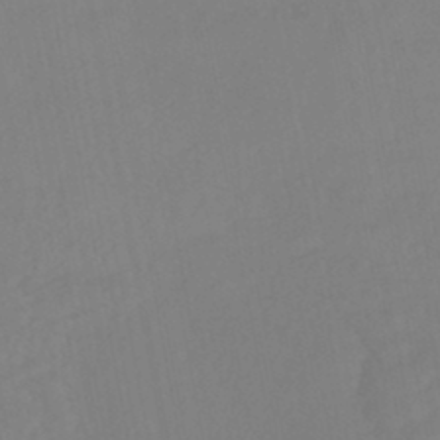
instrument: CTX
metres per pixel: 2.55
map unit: HNhu
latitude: -45.9556
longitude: 97.4832
